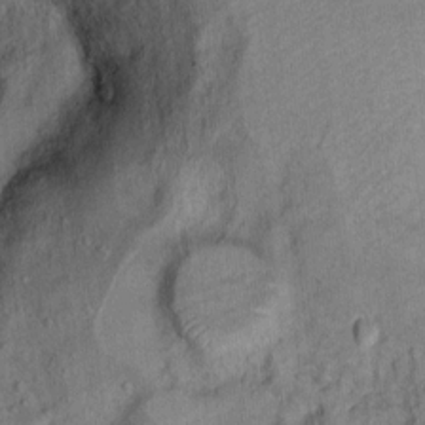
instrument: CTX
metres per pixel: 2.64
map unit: Ht
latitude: 8.6113
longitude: -36.3278
